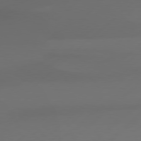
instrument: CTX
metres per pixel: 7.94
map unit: Hpe
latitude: 78.2712
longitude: -132.4790
